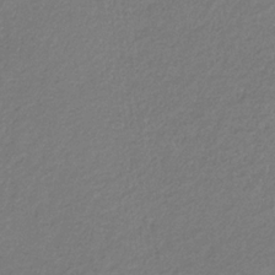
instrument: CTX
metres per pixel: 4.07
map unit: eHb
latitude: -30.4629
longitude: 66.6896
